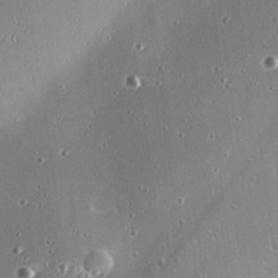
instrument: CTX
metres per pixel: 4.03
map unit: eHh
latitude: 24.8757
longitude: -89.5938
